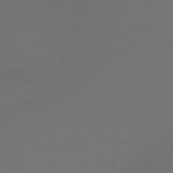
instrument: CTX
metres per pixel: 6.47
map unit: lHb
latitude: -41.5966
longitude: 77.3132
